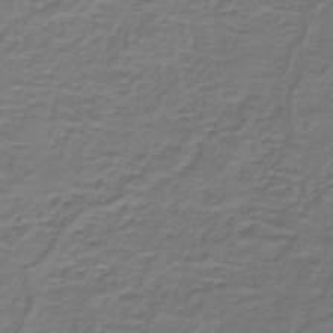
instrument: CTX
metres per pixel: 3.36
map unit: lHb
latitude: -42.5762
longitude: 56.8975
